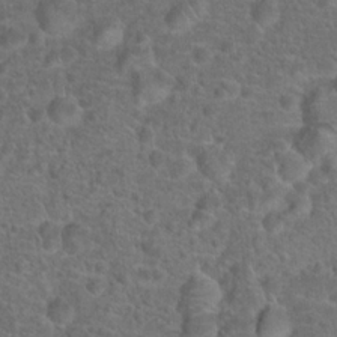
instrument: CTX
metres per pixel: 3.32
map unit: Hto
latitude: 18.0255
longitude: -41.8772
